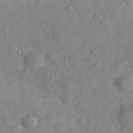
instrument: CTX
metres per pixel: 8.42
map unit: eHh
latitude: 30.5357
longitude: -70.6679
